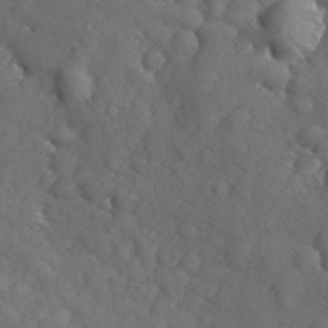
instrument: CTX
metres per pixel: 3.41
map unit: Ave
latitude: -9.5966
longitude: -119.1025
